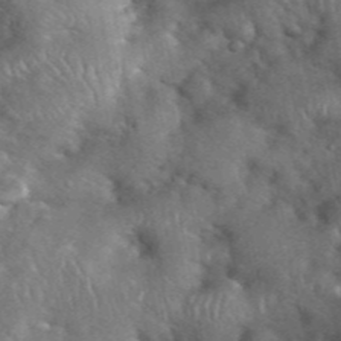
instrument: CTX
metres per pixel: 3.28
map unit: eHh
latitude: 39.9150
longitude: -57.0458
